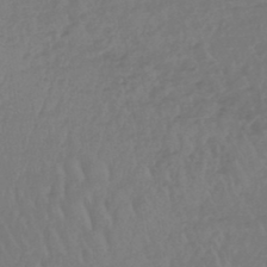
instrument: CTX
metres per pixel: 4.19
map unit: lHb
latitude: -45.3699
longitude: 67.9178
